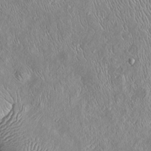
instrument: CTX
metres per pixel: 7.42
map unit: Htu
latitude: -6.4629
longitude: 157.3321
